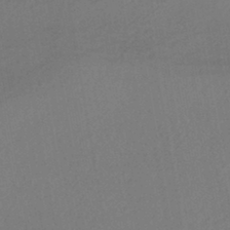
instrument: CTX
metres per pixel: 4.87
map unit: HNhu
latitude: -44.2740
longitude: 95.0108
